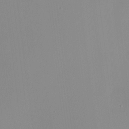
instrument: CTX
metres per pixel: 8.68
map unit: HNhu
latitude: -5.1998
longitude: 15.4644
